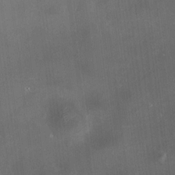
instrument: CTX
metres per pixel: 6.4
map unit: HNhu
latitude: 10.6302
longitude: 11.1809
